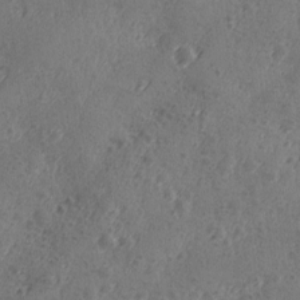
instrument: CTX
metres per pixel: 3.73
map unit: Ave
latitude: -9.2376
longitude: -118.7435
